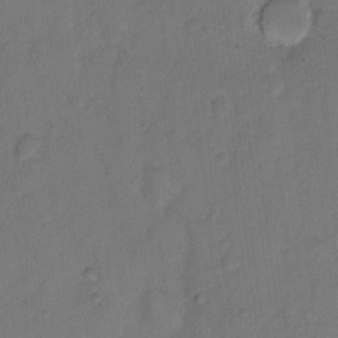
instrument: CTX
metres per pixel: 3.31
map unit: Hto
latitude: 7.4993
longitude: -61.3670
